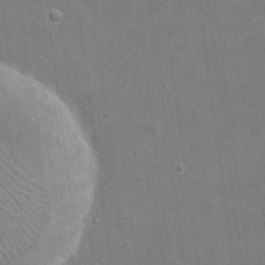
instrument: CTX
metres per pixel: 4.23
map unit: eHh
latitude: 20.5735
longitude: -66.4790
